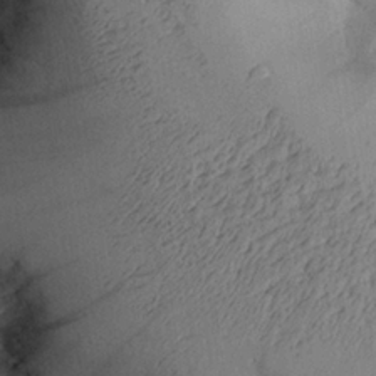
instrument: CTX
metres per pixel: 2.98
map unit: Aa
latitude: 26.8380
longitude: -129.6694
